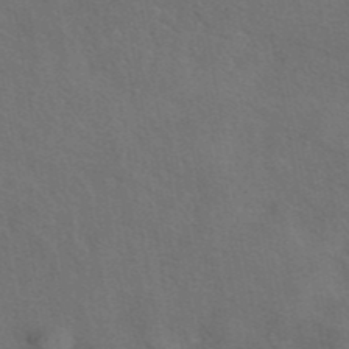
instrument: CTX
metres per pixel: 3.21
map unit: eAb
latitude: 42.1200
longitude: 108.0472
